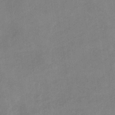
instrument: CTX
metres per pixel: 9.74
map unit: HNb
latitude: -32.9164
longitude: 63.5021
